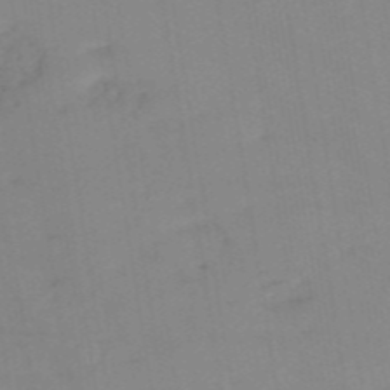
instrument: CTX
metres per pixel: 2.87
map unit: HNb
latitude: -53.9367
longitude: -48.8380
